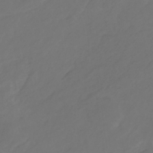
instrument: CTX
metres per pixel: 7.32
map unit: eHb
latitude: -30.7085
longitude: 63.7099
